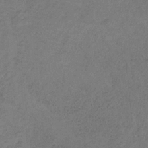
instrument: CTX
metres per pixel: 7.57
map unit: HNb
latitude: -32.1606
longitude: 58.5006
